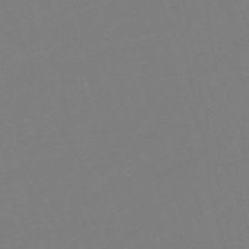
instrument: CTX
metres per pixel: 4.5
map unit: eHb
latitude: -48.9542
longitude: 85.9745
